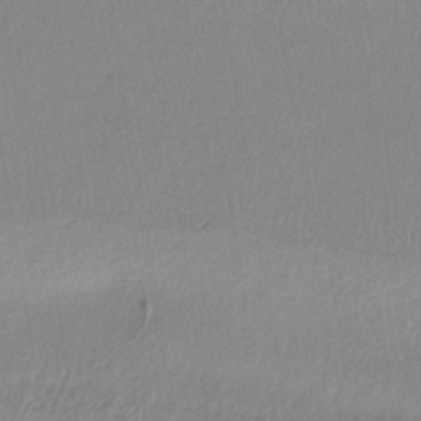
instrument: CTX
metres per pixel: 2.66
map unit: HNb
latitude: -33.8423
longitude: 64.6330
